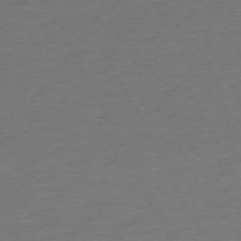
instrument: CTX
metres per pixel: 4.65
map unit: Ap
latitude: -74.1228
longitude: -69.7828
